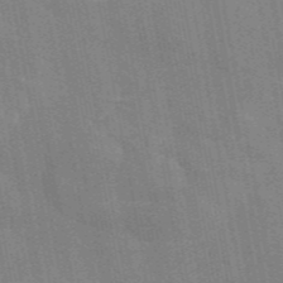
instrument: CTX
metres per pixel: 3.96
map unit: eAb
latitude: 45.9150
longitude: 122.0472
